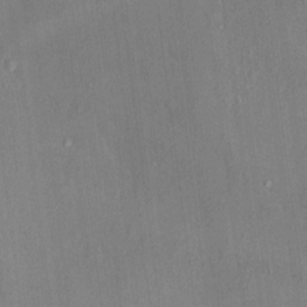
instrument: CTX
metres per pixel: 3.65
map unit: HNhu
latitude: 3.3481
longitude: 8.3495
